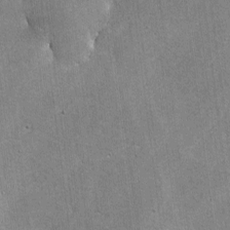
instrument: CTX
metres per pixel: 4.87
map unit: lHvf
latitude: -8.9164
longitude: -101.1781
